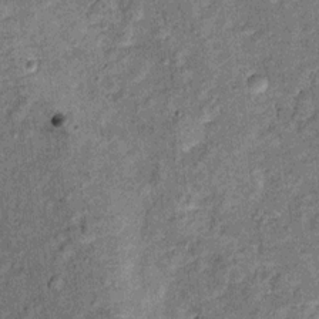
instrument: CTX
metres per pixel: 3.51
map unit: Ht
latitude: 9.6316
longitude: -38.6112
